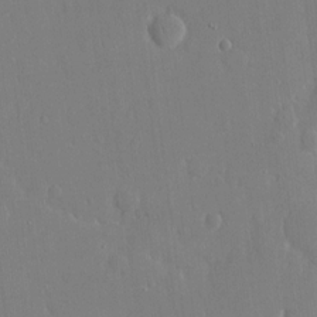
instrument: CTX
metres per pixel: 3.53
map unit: eHh
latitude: 14.4979
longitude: -70.8191
